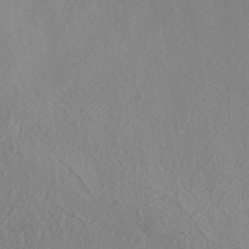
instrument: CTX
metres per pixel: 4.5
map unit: ANa
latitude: 35.4804
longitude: 13.7100
